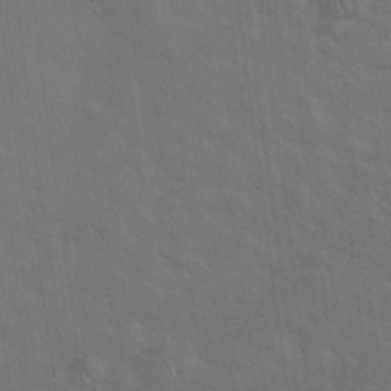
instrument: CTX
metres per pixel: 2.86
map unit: Hto
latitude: 19.8205
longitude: -54.1578
